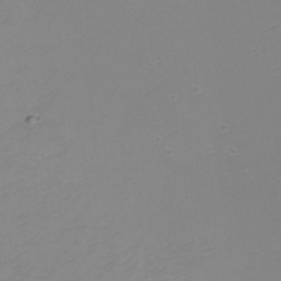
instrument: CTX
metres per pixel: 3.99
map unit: Nhu
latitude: -8.8408
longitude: -81.3482
